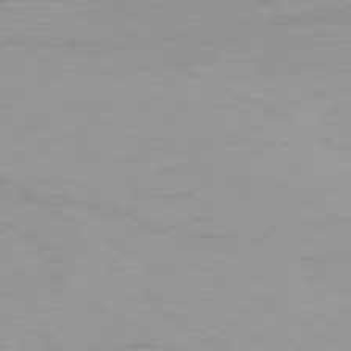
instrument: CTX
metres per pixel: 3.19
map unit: Ap
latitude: -76.6330
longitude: -75.5938
